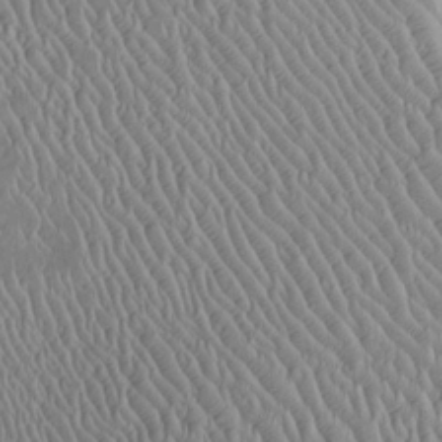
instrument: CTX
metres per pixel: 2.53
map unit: Htu
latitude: -6.5385
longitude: 153.1809
